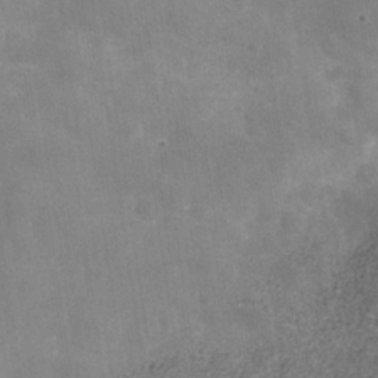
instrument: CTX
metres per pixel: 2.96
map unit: Hve
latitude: -31.8611
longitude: 93.9367
